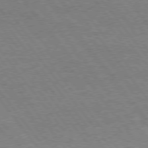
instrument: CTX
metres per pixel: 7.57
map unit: Hpe
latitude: 74.9325
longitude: -151.2537
